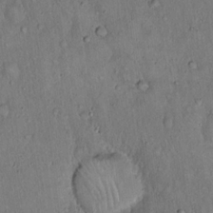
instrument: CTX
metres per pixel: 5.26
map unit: Hto
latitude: 15.6316
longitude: -59.3104
